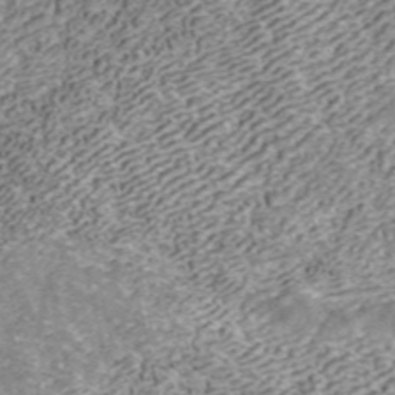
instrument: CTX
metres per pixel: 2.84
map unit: ANa
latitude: 43.4049
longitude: 29.2943
